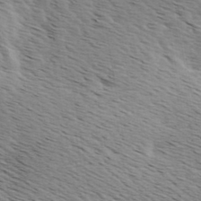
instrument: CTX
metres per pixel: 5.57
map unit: Ave
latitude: 9.7639
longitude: -106.9325
